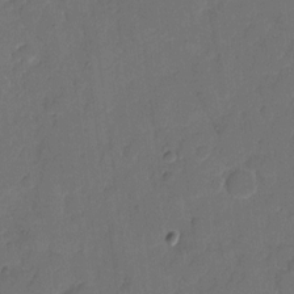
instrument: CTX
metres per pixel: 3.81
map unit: eHh
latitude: 5.7639
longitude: -65.3293
